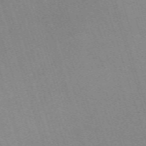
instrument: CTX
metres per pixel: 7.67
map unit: eHh
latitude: -62.4251
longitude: 49.5588
